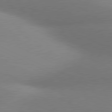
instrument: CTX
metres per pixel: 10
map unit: lApd
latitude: 80.8191
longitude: 130.9164
